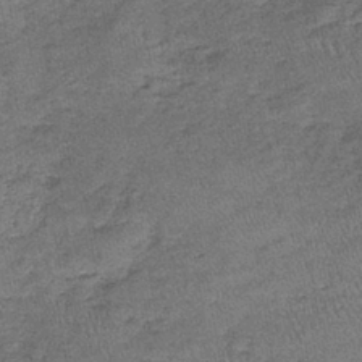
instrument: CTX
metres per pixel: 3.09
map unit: lHb
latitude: -39.2565
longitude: 67.8612
